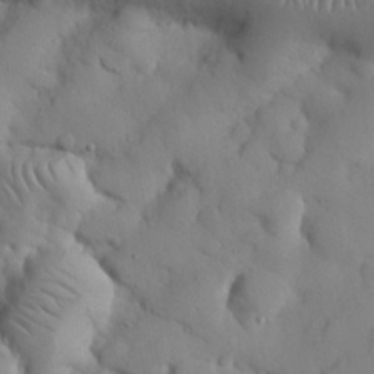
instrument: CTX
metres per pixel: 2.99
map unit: Nhu
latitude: 26.1578
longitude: -72.4034
